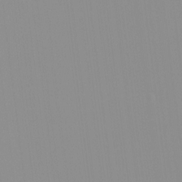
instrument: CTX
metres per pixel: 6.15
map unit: HNhu
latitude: -1.0109
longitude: -5.6694
